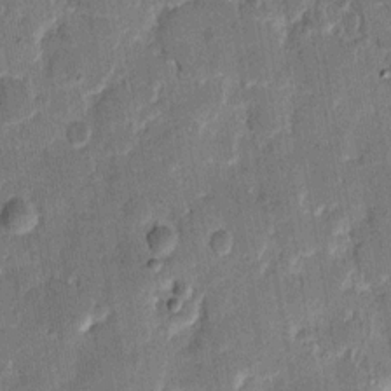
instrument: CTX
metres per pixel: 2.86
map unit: eHh
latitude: 8.9514
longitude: -66.5356
